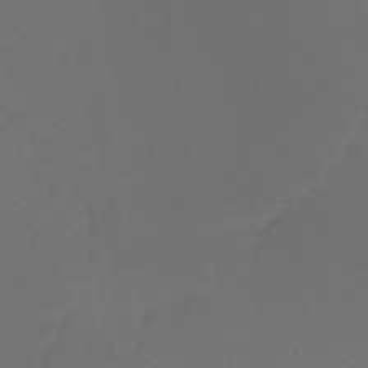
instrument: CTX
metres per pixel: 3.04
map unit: Ht
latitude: -7.7477
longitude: -30.4790
